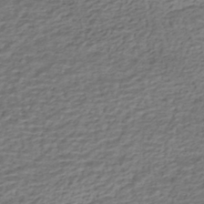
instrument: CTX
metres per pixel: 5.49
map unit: HNhu
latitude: -42.6329
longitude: 101.4265
